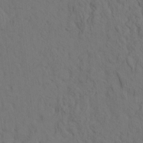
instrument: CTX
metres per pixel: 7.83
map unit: eHh
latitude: -1.3132
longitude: 17.8423
